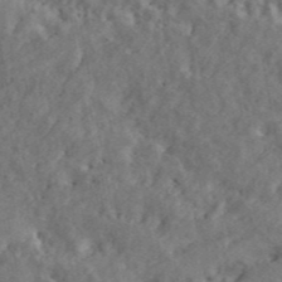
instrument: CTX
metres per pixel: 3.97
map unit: ANa
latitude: 44.8002
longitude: 47.5588
